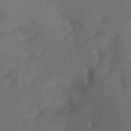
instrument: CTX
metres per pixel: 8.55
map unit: Nhu
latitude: -15.6344
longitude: -57.1214
